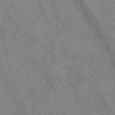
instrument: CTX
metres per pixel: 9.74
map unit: HNb
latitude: -46.1039
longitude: -47.6694
